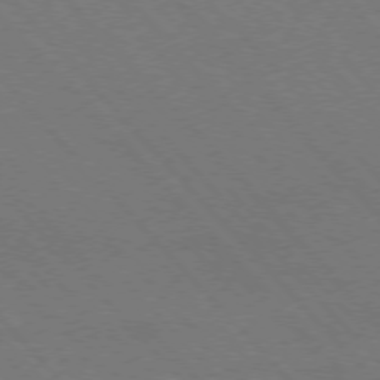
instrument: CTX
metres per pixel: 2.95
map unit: Hpe
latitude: -76.8219
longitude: -12.8002
